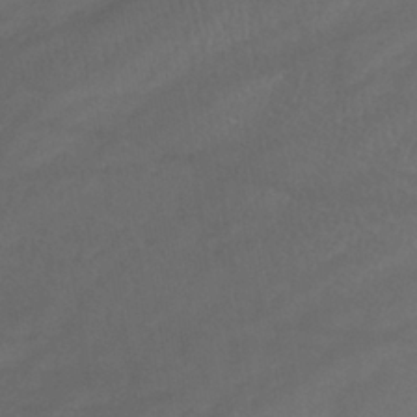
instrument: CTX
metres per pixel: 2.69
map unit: lHb
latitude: -39.3321
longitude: 70.7652
